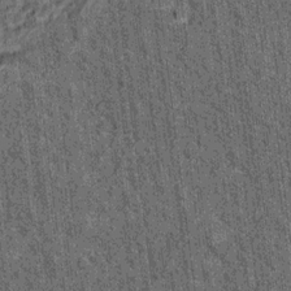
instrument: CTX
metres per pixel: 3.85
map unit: Hto
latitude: 15.5372
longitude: -35.9906
